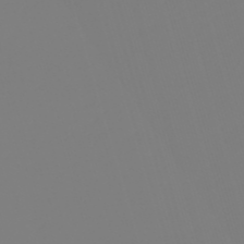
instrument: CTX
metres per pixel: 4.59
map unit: lHb
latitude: -49.9556
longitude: 82.0661
